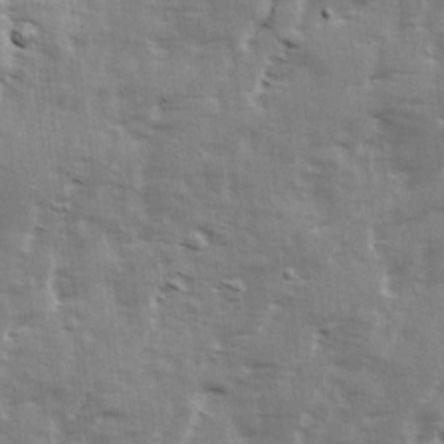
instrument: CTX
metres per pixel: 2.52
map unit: Ave
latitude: 13.5182
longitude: -103.2159
